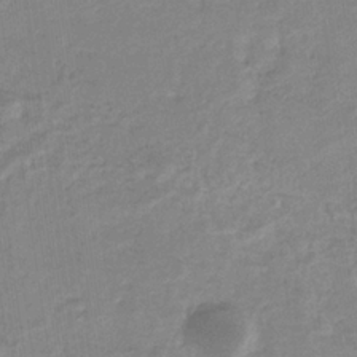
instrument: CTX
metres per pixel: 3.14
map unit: eHb
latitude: -35.8611
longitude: 76.9353
